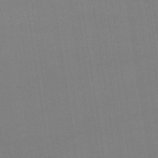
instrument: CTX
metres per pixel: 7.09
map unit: lHb
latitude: -47.9178
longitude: 67.4454
